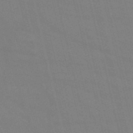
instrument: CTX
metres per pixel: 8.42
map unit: HNb
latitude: -54.4629
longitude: -37.7072
